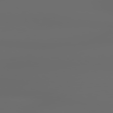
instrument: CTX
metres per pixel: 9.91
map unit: lApd
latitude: 79.3104
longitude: -138.9514
